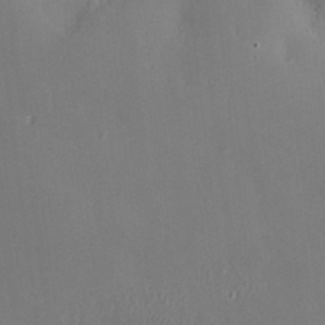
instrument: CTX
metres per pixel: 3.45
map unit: Hve
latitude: -9.2943
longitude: 175.0297
